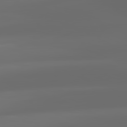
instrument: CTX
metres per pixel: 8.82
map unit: lApd
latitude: 81.4804
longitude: -144.0822
